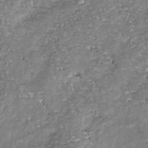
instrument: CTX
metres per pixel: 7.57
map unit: Nhu
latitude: -39.0864
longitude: -80.8569
